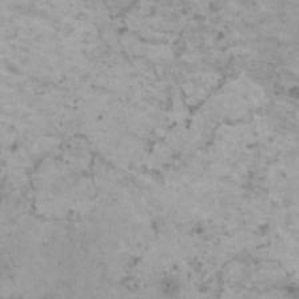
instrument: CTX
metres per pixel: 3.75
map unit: HNhu
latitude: 1.0269
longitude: 3.2564
